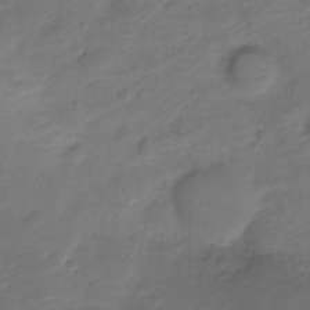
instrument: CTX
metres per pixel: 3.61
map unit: Nve
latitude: -20.1605
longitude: 105.7855
